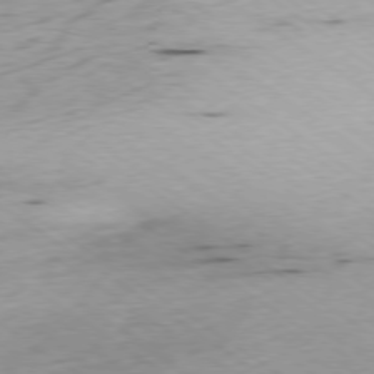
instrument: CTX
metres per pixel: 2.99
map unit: Ap
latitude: -78.4440
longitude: -70.9891
